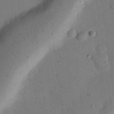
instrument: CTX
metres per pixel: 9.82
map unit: Nhu
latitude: 25.4426
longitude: -73.1215
